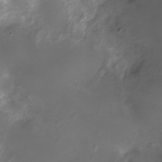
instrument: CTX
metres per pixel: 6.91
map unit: Nhu
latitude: -11.4643
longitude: -22.8380
